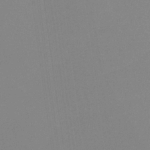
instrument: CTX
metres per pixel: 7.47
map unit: HNb
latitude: -36.0094
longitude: 54.4818
